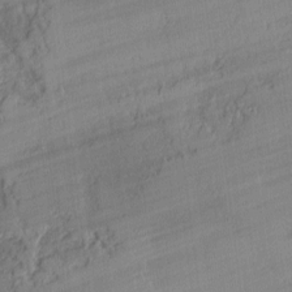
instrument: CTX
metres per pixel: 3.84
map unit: lAvf
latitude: -1.5211
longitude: -108.1388
